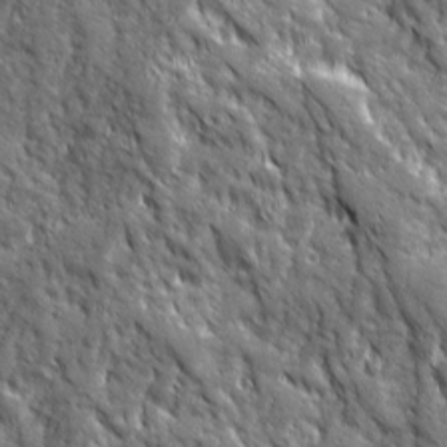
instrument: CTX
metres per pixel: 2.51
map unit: Ave
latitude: 19.8583
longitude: -135.0458
